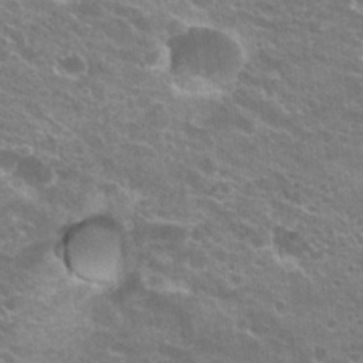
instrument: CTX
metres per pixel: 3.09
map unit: Hto
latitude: 23.6505
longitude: -35.7071
